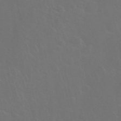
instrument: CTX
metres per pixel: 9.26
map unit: Nhu
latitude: 27.8206
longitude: -61.7071
